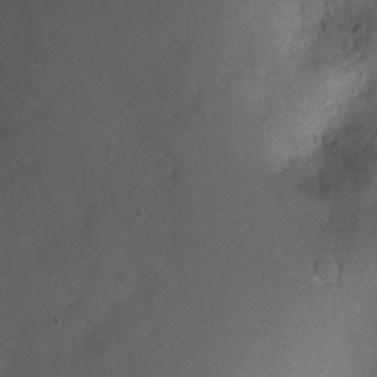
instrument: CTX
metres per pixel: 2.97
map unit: Ht
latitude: -3.2753
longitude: -26.5357
